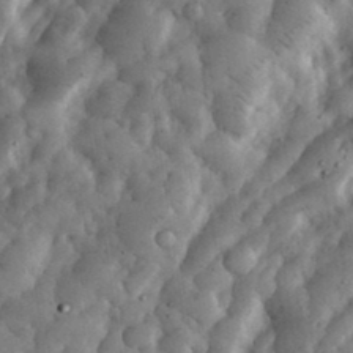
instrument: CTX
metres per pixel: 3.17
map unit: eHh
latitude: 34.8002
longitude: -68.7246
